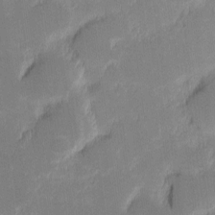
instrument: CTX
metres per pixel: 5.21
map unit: eHh
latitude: -1.7100
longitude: -83.6504
